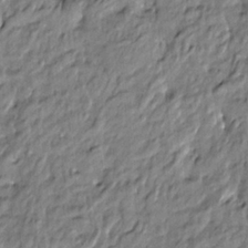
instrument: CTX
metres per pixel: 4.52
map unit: Htu
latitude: -5.5588
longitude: 178.2172
